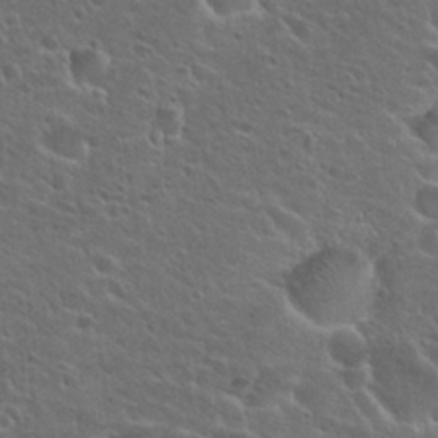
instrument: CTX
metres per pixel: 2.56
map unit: Hto
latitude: 25.7449
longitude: -50.2333
